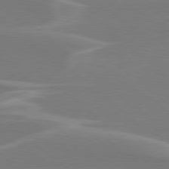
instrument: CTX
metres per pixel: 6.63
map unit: Hpe
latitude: 78.2145
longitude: -126.1956
